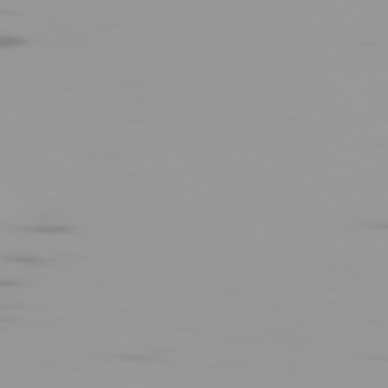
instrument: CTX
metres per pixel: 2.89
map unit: Ap
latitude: -79.4454
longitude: -69.8772
